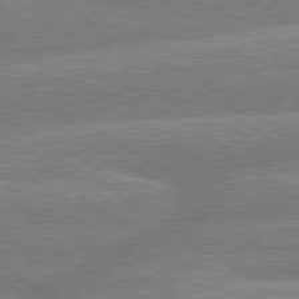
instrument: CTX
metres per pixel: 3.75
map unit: lApd
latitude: 79.7072
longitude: -157.5371
